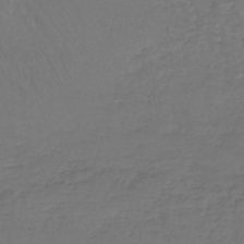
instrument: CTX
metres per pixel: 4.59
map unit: lHb
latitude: -43.3320
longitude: 73.1809
